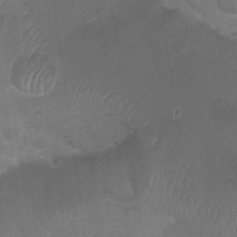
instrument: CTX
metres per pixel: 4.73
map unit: Nhu
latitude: 24.7246
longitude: -51.2159
